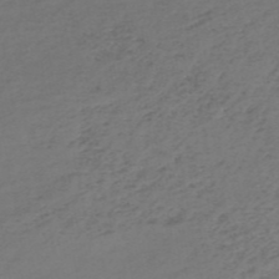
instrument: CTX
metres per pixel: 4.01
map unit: HNb
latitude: -52.5006
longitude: -52.5357
